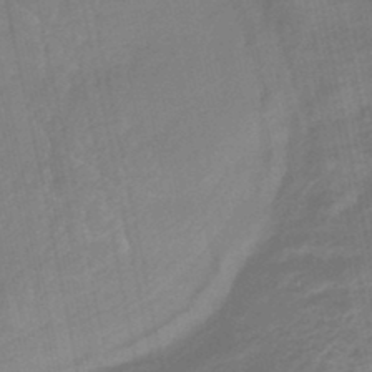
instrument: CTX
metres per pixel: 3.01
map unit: eHb
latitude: -45.3321
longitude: 87.7856
